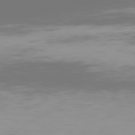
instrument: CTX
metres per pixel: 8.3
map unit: Hpe
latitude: 75.7828
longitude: -142.2334
